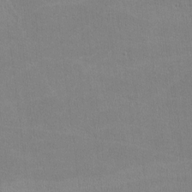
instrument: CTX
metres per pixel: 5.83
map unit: lHvf
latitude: -11.6533
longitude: -101.8206
